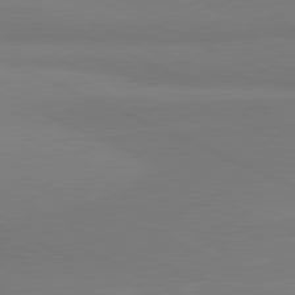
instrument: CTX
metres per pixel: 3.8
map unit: lApd
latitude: 81.3859
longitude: 178.0661
